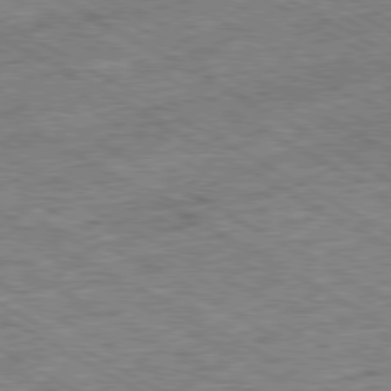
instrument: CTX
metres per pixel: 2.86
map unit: Ap
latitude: -80.2173
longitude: -85.6505
